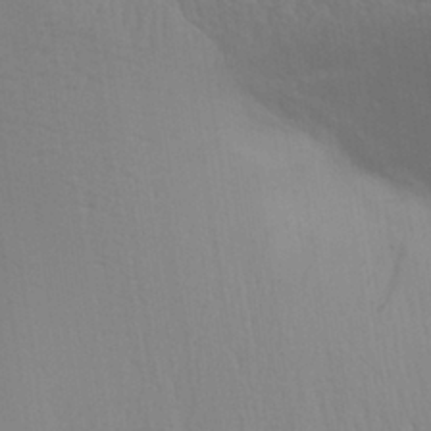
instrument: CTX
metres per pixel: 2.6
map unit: Aa
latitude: 29.4993
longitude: -134.8569
